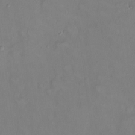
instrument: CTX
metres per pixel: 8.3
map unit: eHh
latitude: 22.3089
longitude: -62.4601
